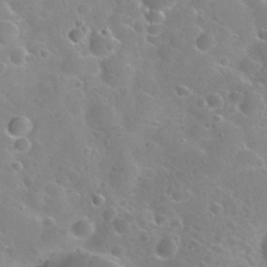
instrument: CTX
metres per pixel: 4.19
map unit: Nhu
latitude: 29.7638
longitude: -52.5546
